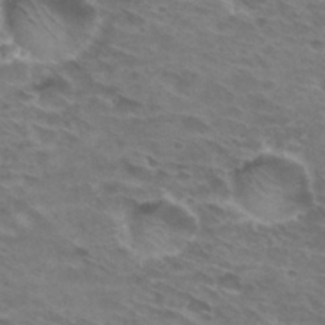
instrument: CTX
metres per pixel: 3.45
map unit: Hto
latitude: 31.0459
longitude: -44.6112
